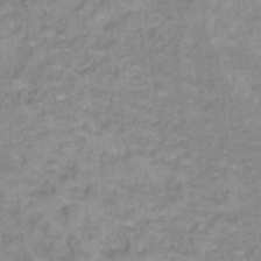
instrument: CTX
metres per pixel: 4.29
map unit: Hto
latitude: 17.3293
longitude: -35.1403
